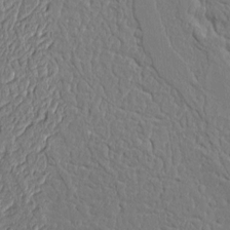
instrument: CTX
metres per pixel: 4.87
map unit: Aa
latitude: 9.2159
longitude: -131.3860
